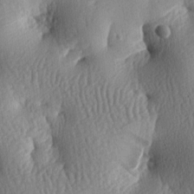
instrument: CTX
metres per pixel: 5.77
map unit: lAa
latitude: -7.1998
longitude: -127.0081
